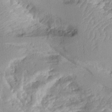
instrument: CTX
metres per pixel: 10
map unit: Aa
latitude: 11.4616
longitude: -126.8569
